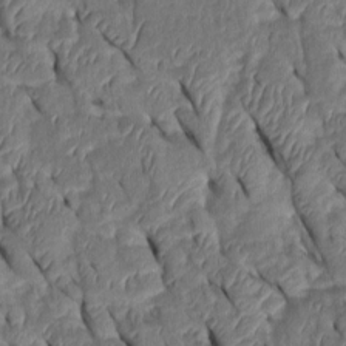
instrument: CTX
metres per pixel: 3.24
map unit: Htu
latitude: 0.6868
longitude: 148.7275
